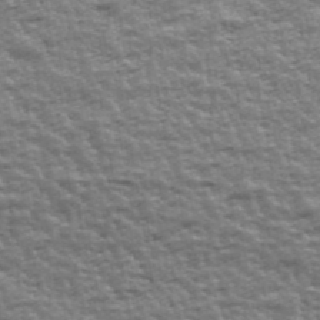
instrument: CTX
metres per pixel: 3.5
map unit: Ave
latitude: 42.5546
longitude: -112.1011
